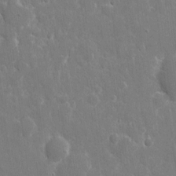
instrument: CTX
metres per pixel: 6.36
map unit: eHh
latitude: 8.7246
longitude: -70.4034
